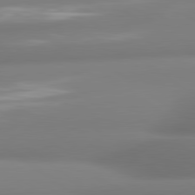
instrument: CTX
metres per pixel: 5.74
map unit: lApd
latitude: 80.4979
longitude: -164.5357
